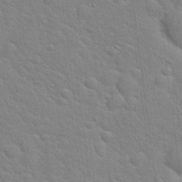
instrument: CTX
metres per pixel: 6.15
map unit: Hto
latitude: 20.5357
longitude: -51.8583
